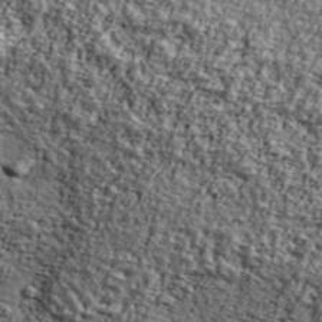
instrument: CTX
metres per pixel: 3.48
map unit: Ave
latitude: 42.6680
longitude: -111.1403
